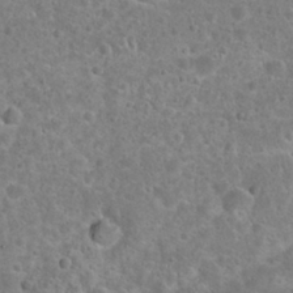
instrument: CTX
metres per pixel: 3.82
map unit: Hto
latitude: 22.0444
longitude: -47.7828
